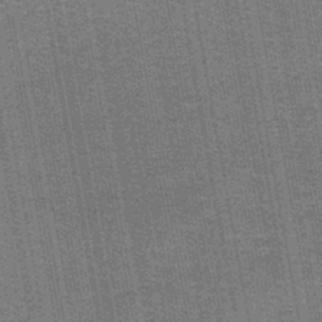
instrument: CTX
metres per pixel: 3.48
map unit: lHb
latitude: -44.5196
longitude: 57.8233
